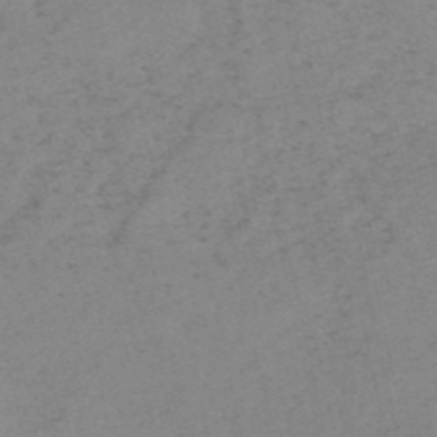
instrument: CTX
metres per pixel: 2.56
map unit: HNb
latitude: -54.2362
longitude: -42.3278
